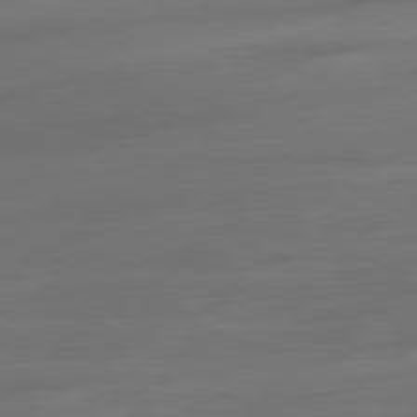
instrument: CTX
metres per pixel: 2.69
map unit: Ap
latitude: -80.8786
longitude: -77.9150
